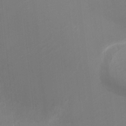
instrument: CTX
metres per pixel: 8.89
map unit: Nhu
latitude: -8.6518
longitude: -44.0633
